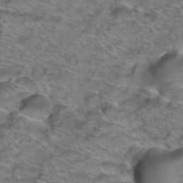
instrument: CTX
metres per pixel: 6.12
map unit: Hto
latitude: 39.0458
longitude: -44.5168
